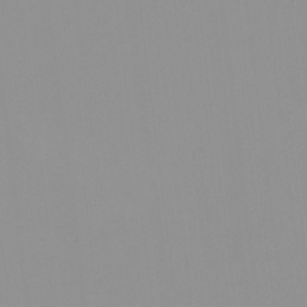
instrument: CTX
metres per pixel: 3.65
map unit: HNhu
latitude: -0.2173
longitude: -5.6316
